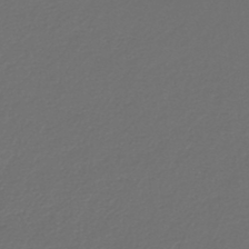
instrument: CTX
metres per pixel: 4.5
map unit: lHb
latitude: -42.8219
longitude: 61.7289
